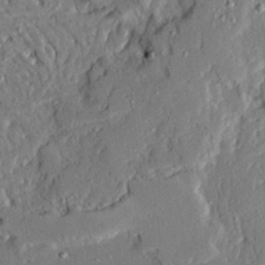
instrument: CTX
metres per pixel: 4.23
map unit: Ave
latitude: 22.5924
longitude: -129.8205
